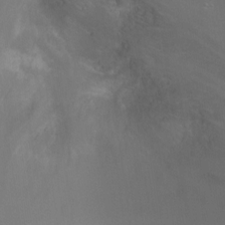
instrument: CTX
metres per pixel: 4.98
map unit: Ht
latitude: -5.8611
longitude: -28.2144
